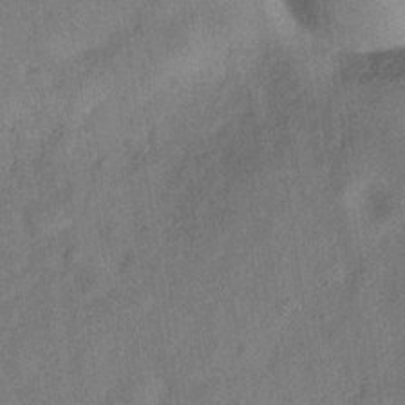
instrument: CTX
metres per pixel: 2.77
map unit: Hve
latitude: -31.2943
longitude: 91.8045
